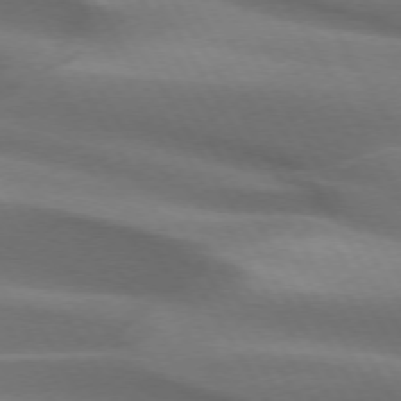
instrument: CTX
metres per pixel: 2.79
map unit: lApd
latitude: 73.2348
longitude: -51.2159
